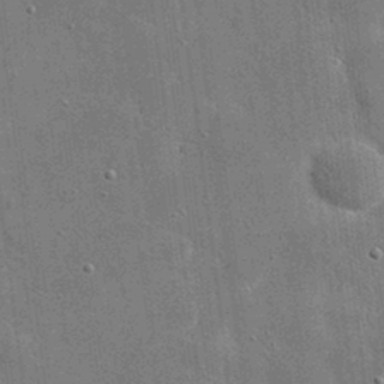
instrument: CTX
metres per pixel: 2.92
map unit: eHh
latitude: 20.4979
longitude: -67.0836
